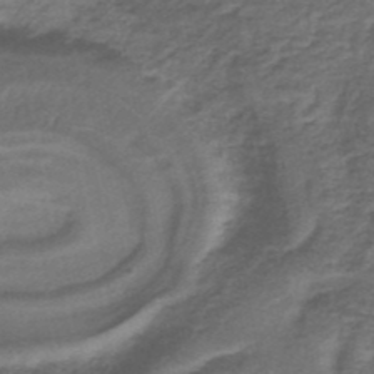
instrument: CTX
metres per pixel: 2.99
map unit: lHb
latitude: -35.6155
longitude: 60.8597
